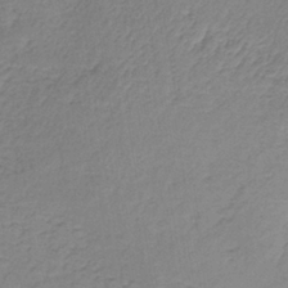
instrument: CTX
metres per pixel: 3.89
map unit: lHb
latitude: -36.8974
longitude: 61.3510
